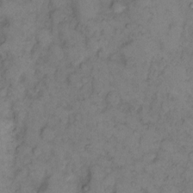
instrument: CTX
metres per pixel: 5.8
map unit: eHh
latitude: 11.4238
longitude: -62.6491
